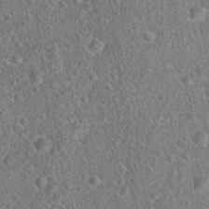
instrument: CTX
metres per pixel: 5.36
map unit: Hto
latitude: 18.9136
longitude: -42.7057
